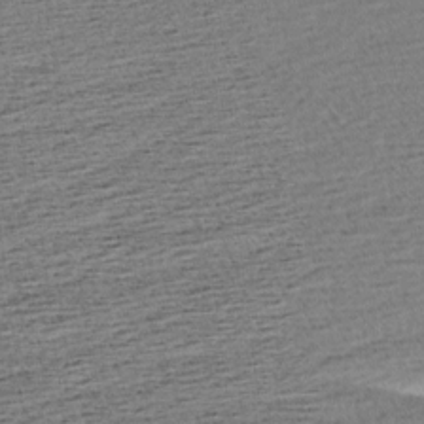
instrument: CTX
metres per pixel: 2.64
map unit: Aa
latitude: 6.9703
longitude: -137.4805
